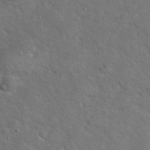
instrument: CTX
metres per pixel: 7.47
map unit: eHh
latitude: 37.8772
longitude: -65.8205
